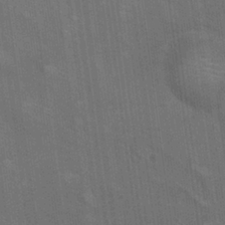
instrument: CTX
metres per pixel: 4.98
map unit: Nhu
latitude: 25.9906
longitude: -54.5923
